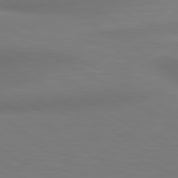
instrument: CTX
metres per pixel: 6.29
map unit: lApd
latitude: 80.4223
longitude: 120.5762
